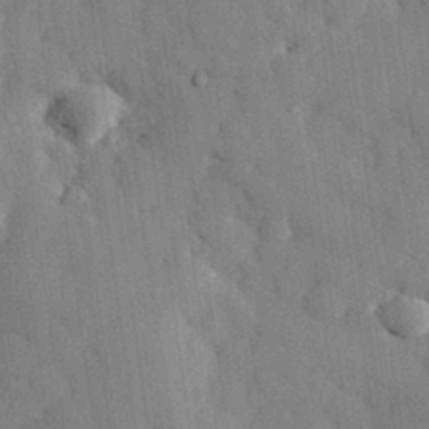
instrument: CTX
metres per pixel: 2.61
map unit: eHh
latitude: 31.1970
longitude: -73.1593
